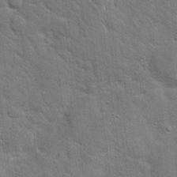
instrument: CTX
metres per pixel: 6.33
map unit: Hto
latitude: 19.7638
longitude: -52.1767
